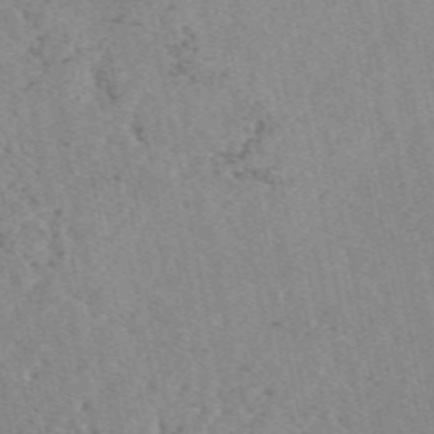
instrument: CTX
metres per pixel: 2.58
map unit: eAb
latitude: 48.9514
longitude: 106.5196
